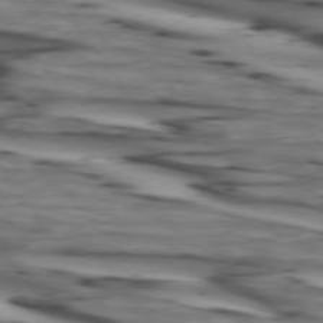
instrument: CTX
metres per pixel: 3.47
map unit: lApd
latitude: 73.8962
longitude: -64.8947
